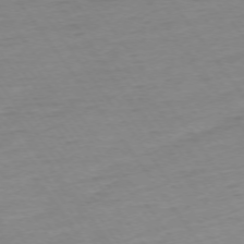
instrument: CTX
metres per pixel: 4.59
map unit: Ap
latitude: -74.3685
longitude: -83.6316
